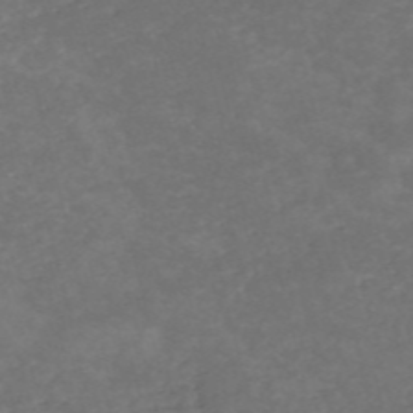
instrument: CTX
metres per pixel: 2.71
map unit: HNb
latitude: -54.3873
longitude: -36.0633
